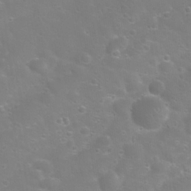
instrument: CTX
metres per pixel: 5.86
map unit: Nhu
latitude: 24.1766
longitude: -61.3481
